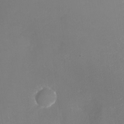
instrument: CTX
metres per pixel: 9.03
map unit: Nhu
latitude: -26.1227
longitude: -57.2914
